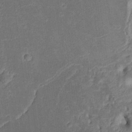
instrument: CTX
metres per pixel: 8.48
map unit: Nhu
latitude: 18.3089
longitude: -73.9528
